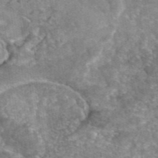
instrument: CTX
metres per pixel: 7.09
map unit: eAb
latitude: 45.5749
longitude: 105.0486
